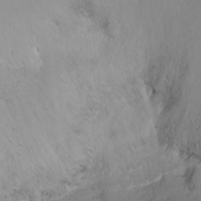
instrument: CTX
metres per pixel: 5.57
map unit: Ht
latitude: -15.8990
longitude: -40.9702
